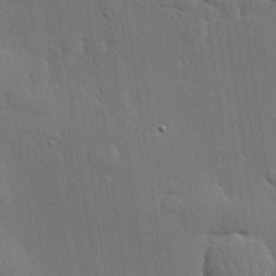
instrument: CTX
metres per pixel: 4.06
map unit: lHvf
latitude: 19.7260
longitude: 142.0472
